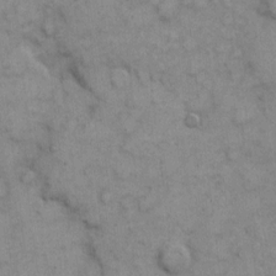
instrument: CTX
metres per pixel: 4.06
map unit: eHh
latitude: 6.8758
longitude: -65.1970
